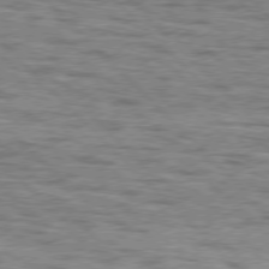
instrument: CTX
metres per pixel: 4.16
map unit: lApd
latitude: 76.8569
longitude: -70.6868
